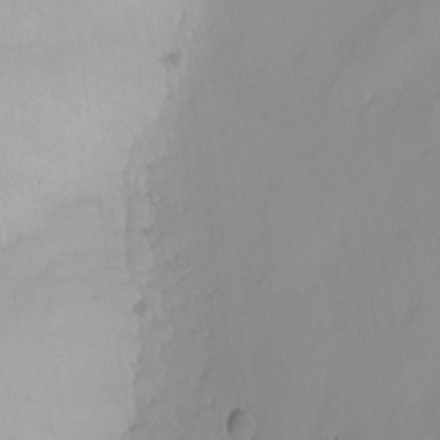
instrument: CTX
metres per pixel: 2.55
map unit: Nhu
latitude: -3.3131
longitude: -72.0444
